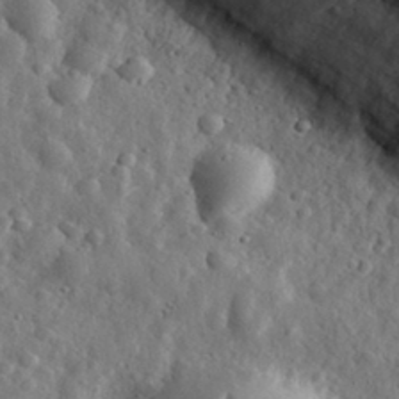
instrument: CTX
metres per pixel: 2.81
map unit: eHh
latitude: 31.8395
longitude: -73.7639
